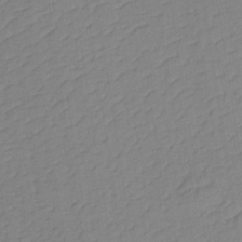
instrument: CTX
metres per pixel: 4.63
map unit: lHb
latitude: -34.8408
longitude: 72.0472
